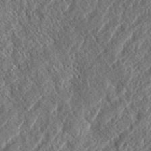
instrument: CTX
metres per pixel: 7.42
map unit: eHh
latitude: 37.2348
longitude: -138.2900
